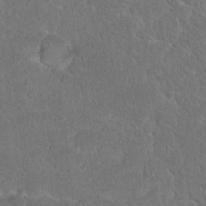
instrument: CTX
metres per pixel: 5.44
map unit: Hto
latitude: 17.9150
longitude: -37.1781
